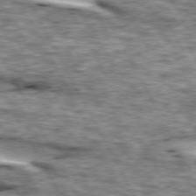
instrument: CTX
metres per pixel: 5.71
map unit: lApd
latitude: 73.9528
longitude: -55.5560
